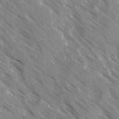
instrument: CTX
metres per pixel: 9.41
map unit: Ave
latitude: -1.5588
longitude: -111.9528
